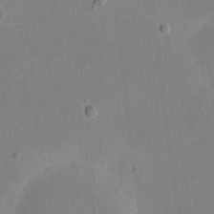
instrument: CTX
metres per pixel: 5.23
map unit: eHh
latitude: 19.5749
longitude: -70.9136
